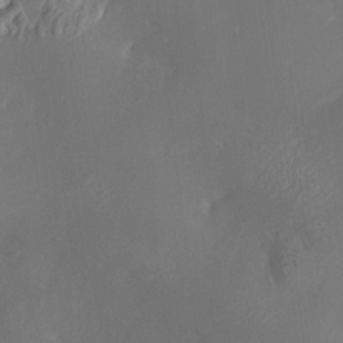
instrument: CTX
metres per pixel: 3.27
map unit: HNhu
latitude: 10.2334
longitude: 11.8989
